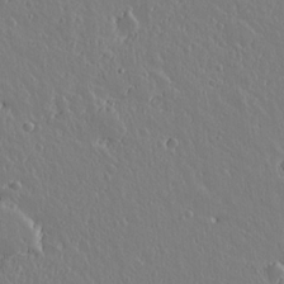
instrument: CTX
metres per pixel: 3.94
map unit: lAvf
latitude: 15.1215
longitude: -126.5168
